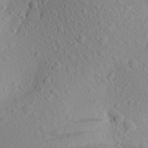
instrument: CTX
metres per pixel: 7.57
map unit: Aa
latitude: 23.7827
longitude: -145.1970
